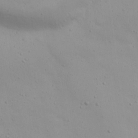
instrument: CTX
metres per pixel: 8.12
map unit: Nhu
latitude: 22.1578
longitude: -69.4238
